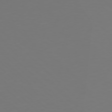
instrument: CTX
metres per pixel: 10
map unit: Hpe
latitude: 77.4804
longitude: -171.8016
